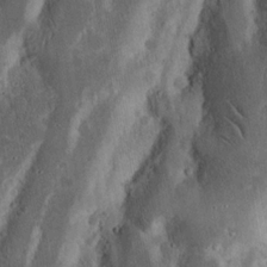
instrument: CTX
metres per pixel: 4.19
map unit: Nhu
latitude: 15.4616
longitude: -74.3467
